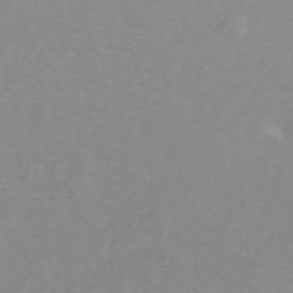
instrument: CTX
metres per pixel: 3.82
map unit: ANa
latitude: 44.9325
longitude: 22.8786
